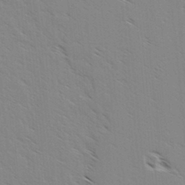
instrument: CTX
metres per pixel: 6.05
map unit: lAvf
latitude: 4.7057
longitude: -105.1970
